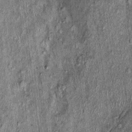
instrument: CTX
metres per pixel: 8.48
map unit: Nhu
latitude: -0.2929
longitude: -15.0648
